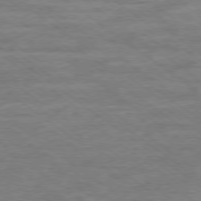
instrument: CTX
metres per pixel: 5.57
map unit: Ap
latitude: -78.9352
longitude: -101.9150
